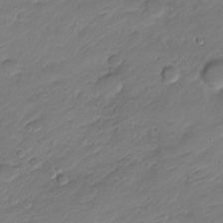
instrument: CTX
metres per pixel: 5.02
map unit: Nve
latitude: -17.5399
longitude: 106.5196
